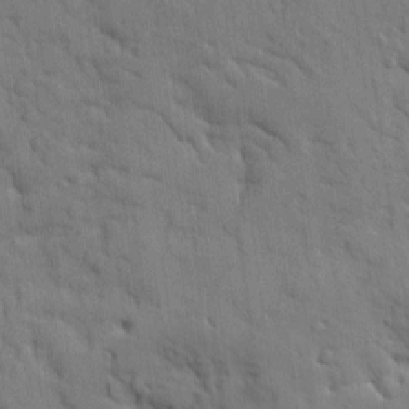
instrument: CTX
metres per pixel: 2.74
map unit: Ave
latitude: 9.6505
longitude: -102.4601
